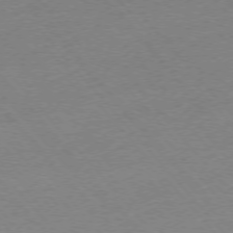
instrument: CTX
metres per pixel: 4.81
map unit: Ap
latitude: -76.2173
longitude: -94.4034
